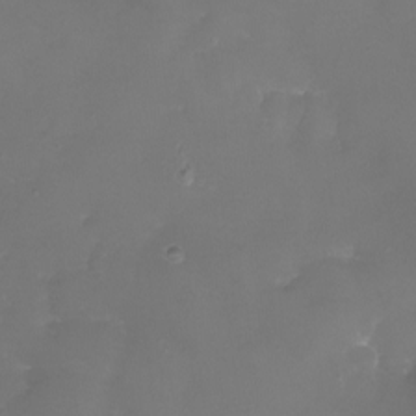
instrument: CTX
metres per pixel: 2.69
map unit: eHh
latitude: -6.2361
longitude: -78.5924
